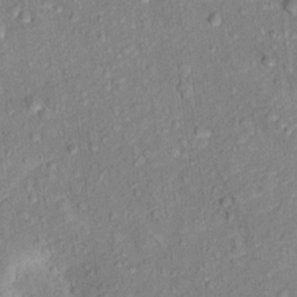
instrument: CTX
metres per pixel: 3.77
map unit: Hto
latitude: 12.0255
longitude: -38.3467
